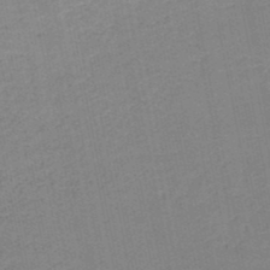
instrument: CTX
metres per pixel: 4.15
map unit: HNb
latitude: -50.1417
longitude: -49.3293
